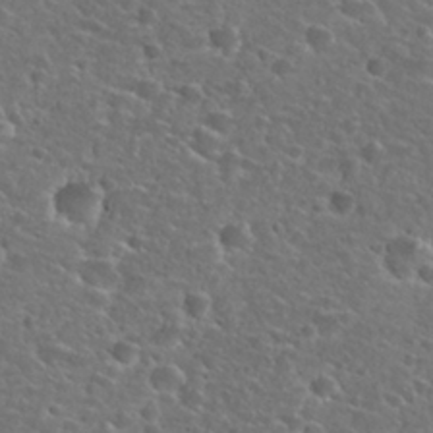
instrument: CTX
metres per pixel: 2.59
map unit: Hto
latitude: 25.6882
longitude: -49.5938
